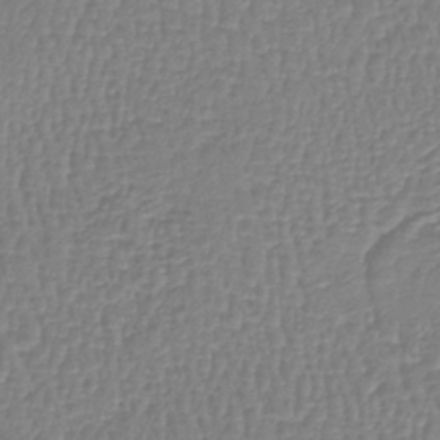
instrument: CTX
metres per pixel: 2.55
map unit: lHb
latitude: -41.3132
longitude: 61.5399
